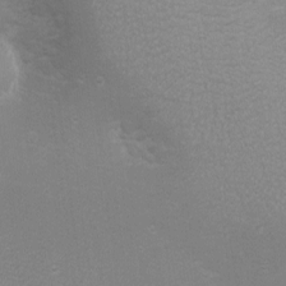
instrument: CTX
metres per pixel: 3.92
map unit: eHh
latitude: -6.8975
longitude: -78.8569
